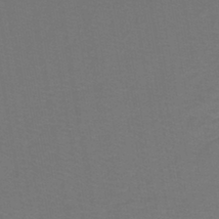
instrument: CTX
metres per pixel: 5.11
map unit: lHb
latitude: -42.7841
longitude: 53.8422
